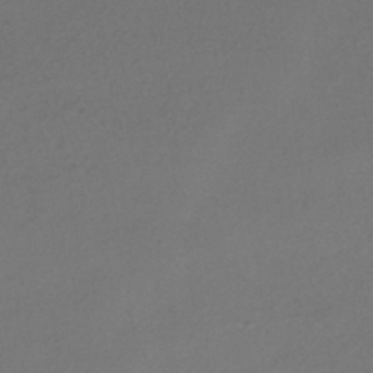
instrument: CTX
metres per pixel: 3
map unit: HNhu
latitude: -42.6518
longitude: 95.9745
